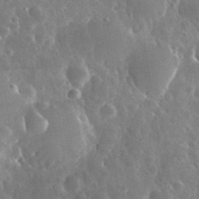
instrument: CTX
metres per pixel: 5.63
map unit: eHh
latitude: 34.6679
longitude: -57.6693
